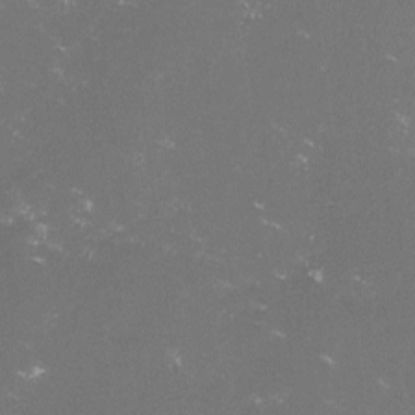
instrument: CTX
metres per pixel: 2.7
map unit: lHvf
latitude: -14.0094
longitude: -102.0444
